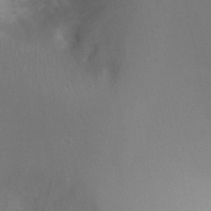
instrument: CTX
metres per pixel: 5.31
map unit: Ht
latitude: 1.4993
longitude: -21.6316
